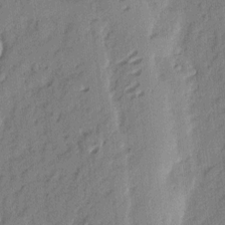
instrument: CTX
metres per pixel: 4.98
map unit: eHh
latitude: 4.1956
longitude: -77.3103
